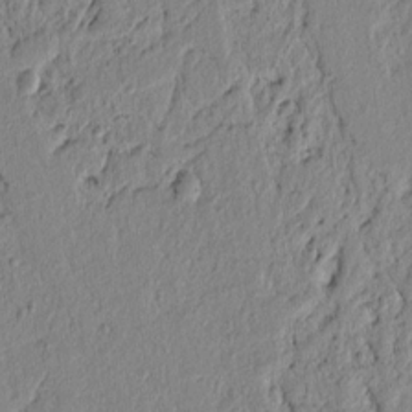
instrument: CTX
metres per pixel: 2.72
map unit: lAvf
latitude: 6.7624
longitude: 165.4833
